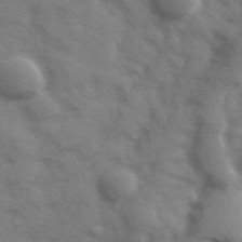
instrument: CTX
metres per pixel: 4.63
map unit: Hve
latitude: 32.7435
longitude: 150.5385
